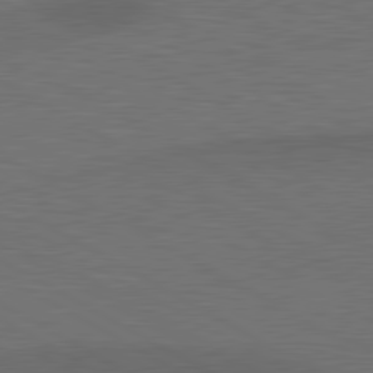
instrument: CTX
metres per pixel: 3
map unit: lApd
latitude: 80.6679
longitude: 117.5210
